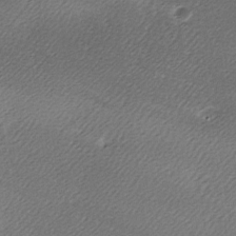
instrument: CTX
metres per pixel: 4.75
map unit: Ave
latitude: -6.9541
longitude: -123.2726
